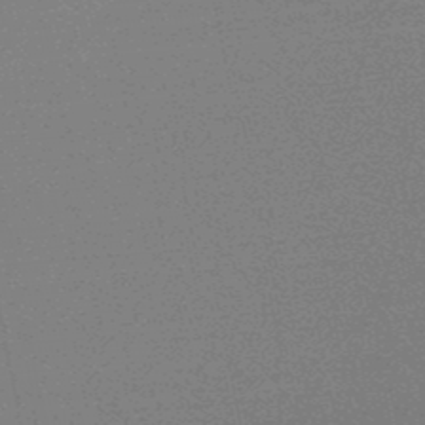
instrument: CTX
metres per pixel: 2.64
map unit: lHb
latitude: -48.7463
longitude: 82.2928
